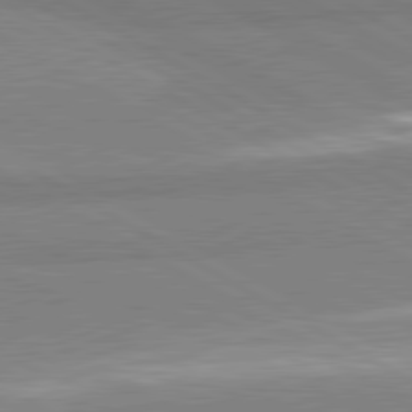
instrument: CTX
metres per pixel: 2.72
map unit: lApd
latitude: 80.9703
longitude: -178.5924
